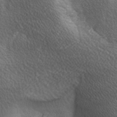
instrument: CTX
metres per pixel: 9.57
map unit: lAa
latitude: -6.4062
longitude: -121.7639
